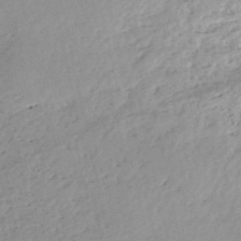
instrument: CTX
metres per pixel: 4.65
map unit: eHh
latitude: -52.3117
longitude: -24.0633
